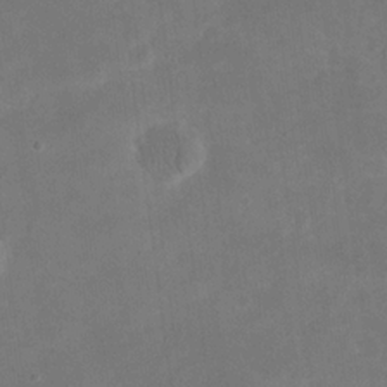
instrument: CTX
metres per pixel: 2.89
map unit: eHh
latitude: 20.2901
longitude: -70.6301
